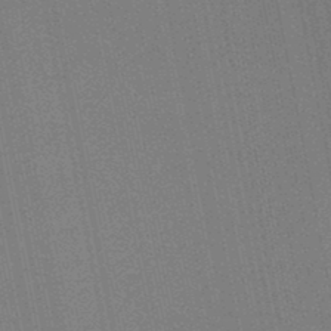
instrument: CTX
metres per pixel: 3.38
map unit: lHb
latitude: -46.2361
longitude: 57.6344
